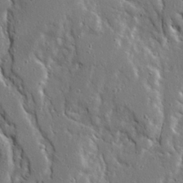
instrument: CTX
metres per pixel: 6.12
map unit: Ave
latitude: 22.9703
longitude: -131.3104
